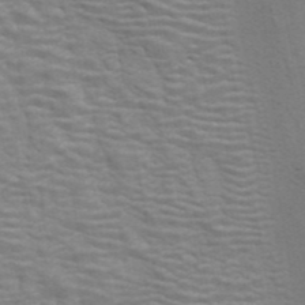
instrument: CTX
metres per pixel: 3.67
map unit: ANa
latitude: 43.0459
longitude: 14.0472
